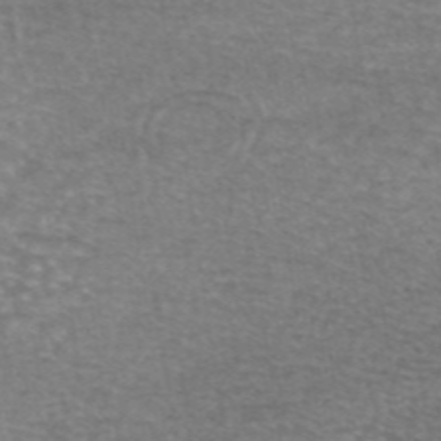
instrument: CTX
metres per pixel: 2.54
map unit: eAb
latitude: 45.6316
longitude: 102.8219
